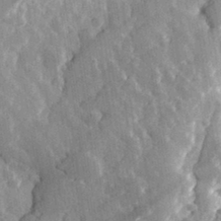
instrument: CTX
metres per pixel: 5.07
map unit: eHh
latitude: 32.0822
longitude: -79.6505
